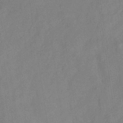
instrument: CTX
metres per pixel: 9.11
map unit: Hve
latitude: -32.1417
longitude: 92.2173
